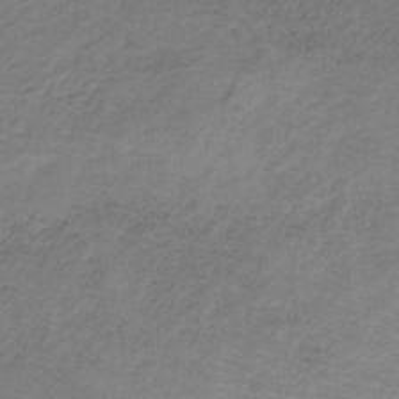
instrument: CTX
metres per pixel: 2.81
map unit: HNb
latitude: -32.9164
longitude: 58.6518
